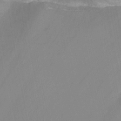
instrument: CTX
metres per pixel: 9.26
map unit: Nhu
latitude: -13.1242
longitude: -58.6302
